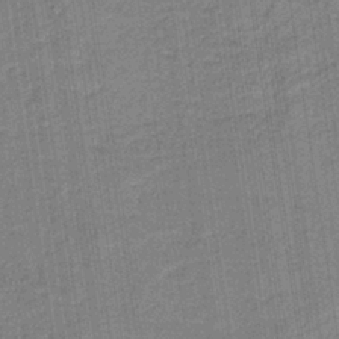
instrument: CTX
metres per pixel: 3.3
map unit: HNb
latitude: -36.9730
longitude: 51.7666
